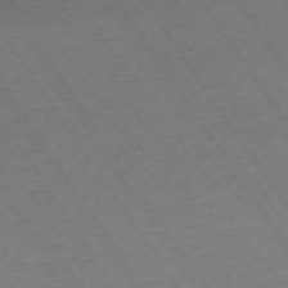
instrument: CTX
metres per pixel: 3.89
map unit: Ap
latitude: -73.3320
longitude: -71.2726
